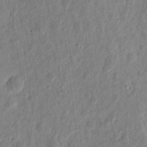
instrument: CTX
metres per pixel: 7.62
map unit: eHh
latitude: 10.6680
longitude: -73.4805
